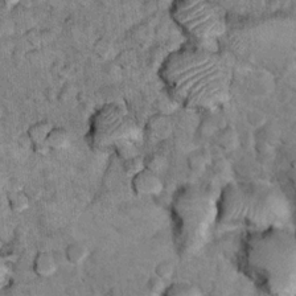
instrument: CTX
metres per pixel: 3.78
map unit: Hto
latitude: 10.1956
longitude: -36.3089
